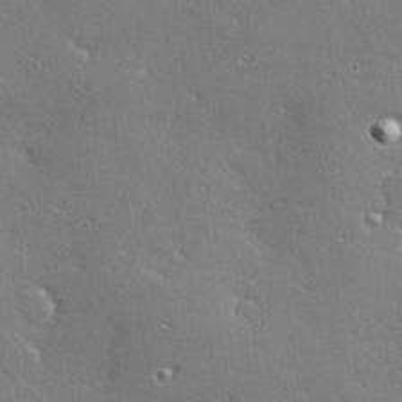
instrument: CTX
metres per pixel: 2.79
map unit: Hve
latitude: 28.1955
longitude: -92.0444
